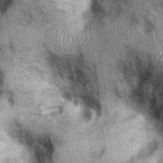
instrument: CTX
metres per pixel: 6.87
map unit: Ht
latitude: -0.0283
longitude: -13.4616
